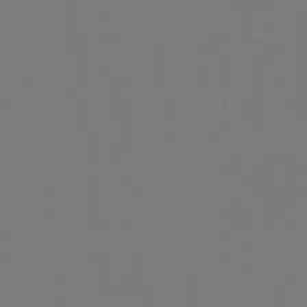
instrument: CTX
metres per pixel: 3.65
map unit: Htu
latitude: -14.0472
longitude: -48.6868
